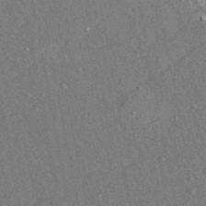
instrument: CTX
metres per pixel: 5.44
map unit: eAb
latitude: 35.6505
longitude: 113.1053
